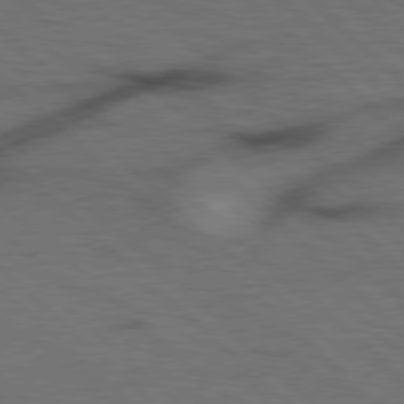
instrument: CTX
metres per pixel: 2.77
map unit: Hpe
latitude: 77.7827
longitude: -155.5749
